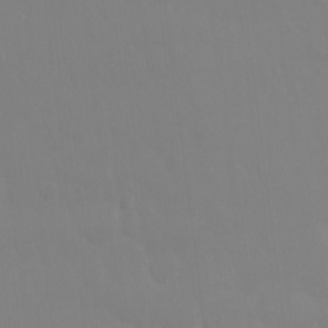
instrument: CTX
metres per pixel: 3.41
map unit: Hto
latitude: -8.6518
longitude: -45.7072
